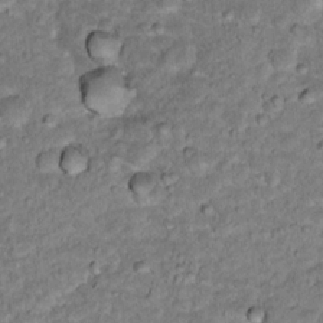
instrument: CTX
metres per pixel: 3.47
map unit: Hto
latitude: 16.3656
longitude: -35.8772
